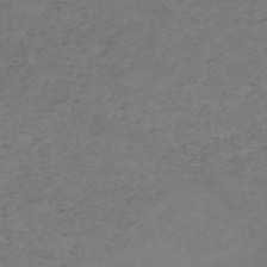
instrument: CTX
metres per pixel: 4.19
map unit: HNb
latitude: -55.7100
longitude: -44.3656
